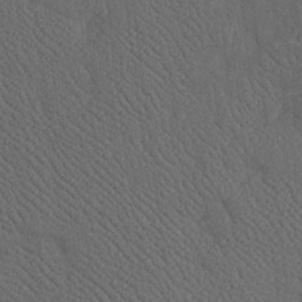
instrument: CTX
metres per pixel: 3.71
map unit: Htu
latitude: -7.4832
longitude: 156.4251
